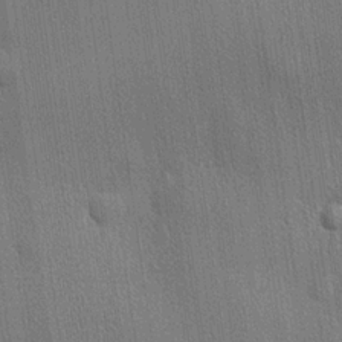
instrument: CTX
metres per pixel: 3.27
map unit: lHvf
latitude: 20.4223
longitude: 141.8611
